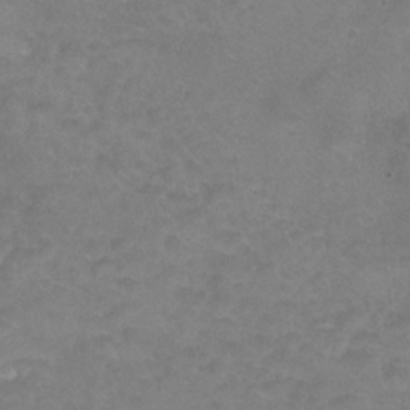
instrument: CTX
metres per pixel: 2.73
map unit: Nhu
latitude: 24.8191
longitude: -53.4427
